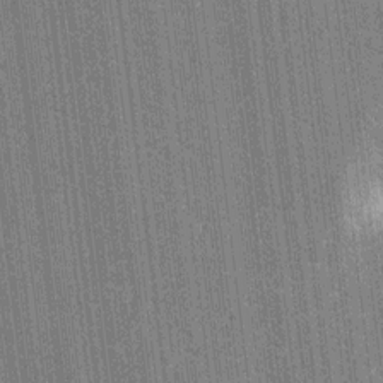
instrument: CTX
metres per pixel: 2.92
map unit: HNhu
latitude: 7.6505
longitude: -6.0633
